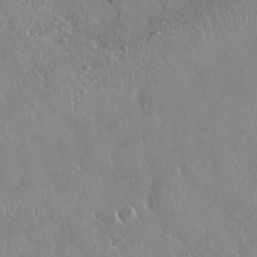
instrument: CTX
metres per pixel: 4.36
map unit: Nhu
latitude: -13.6911
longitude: -62.8002
